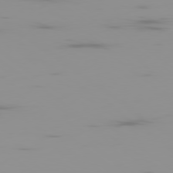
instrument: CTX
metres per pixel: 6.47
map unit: Ap
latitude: -79.4454
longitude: -70.1956
